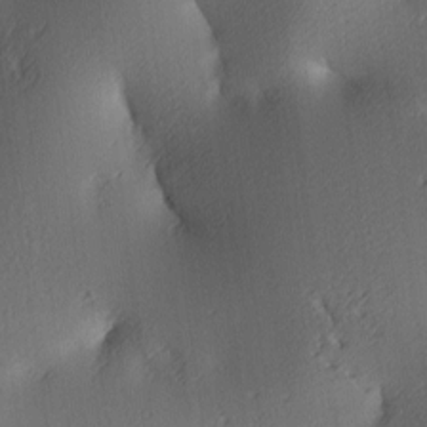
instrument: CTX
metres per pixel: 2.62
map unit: lAa
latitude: 4.0444
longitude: -116.4979
